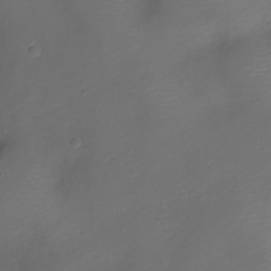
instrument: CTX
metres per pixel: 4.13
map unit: Nve
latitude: -20.4440
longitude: 106.8975
